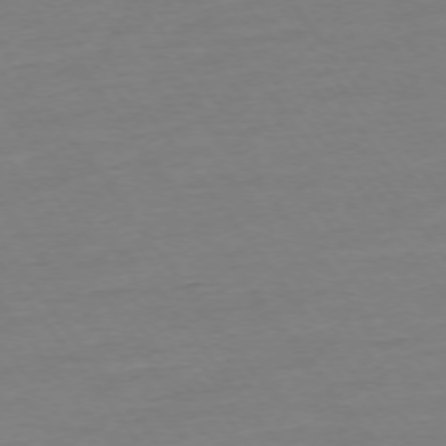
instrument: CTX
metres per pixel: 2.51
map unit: Ap
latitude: -74.8408
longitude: -83.3481
